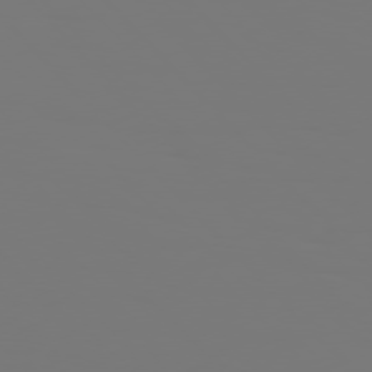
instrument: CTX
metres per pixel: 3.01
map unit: Hpe
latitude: 76.2711
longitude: -133.8583
